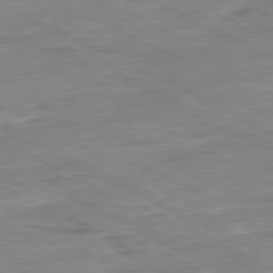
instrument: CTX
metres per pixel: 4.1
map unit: Ap
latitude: -80.5385
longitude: -75.4426
